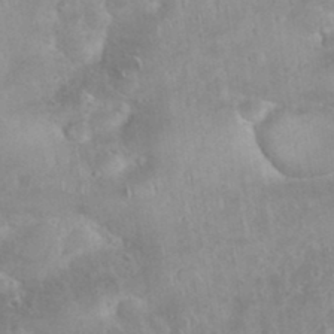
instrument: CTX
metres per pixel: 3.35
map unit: eHh
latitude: 35.5749
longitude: -62.0822
